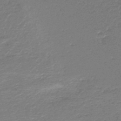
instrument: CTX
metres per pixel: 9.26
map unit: HNb
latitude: -48.2551
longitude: -41.5749
